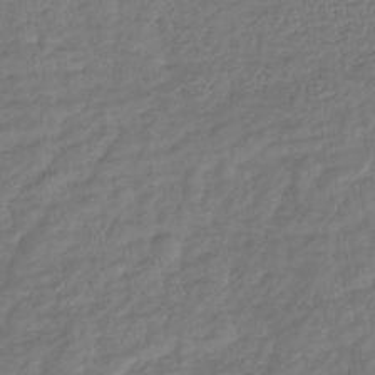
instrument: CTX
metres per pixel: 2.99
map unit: eHb
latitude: -32.7086
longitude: 73.2187
